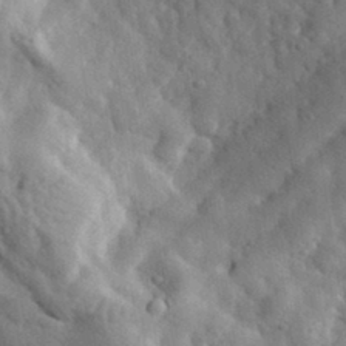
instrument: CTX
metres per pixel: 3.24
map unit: eHh
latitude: 33.4804
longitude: -78.2901
